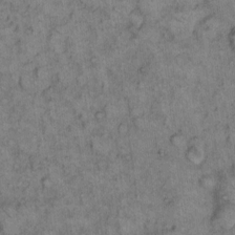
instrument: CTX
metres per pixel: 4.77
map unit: eHh
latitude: 8.9136
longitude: -63.4049
